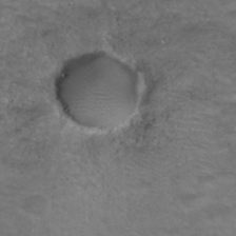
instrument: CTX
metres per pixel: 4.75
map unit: Nhu
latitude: 28.1767
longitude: -49.7828
